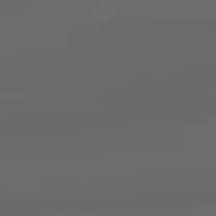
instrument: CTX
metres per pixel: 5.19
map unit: lApd
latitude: 83.4804
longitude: -127.7639
